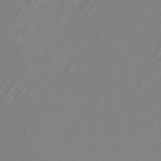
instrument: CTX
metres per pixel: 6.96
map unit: Htu
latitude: -5.1998
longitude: -72.5168
